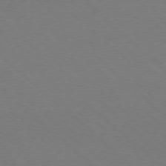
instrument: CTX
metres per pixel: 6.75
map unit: Ap
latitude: -78.2928
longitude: -90.8569
